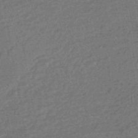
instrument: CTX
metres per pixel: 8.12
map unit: HNhu
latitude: -43.7099
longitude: 99.3698
